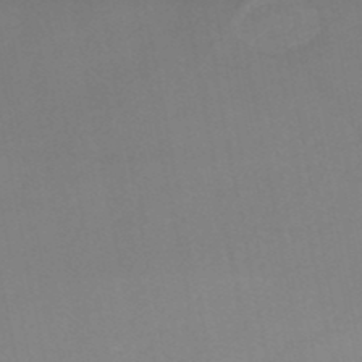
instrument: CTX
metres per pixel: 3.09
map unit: HNhu
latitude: -48.7652
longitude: 99.9556
